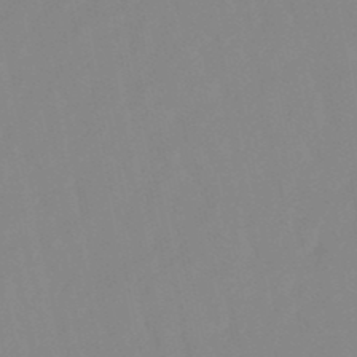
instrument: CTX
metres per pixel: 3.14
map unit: lHb
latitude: -48.3496
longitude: 80.7086
